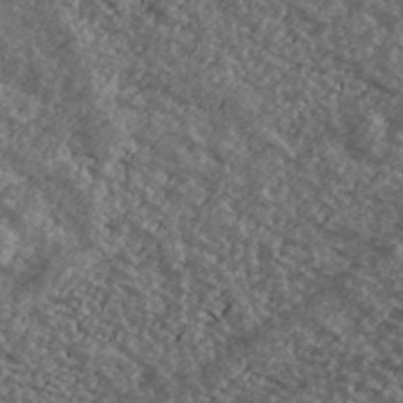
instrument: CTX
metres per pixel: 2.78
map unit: Ave
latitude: 40.0633
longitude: -111.2159
